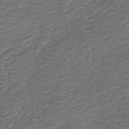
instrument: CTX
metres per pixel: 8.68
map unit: lHb
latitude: -39.7667
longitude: 53.2753
